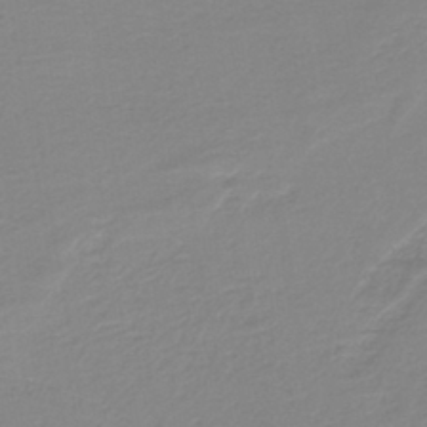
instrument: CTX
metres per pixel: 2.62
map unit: lHb
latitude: -40.5385
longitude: 51.6344
